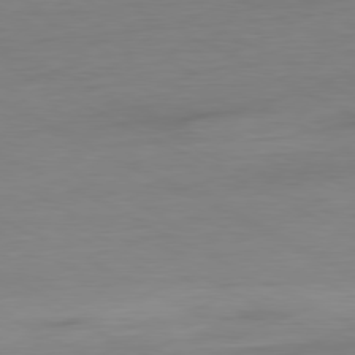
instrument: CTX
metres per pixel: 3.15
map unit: Ap
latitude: -80.8219
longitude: -77.4804
